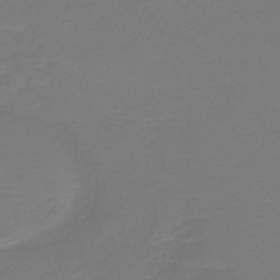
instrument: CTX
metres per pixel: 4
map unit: HNb
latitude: -46.6896
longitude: 53.9367
